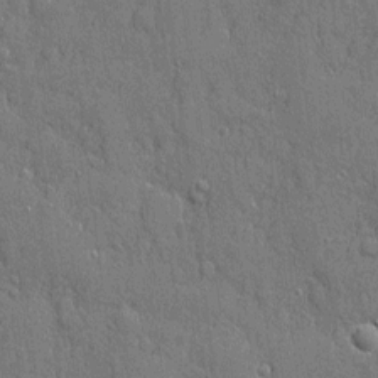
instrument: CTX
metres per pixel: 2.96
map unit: eHh
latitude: 5.5182
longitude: -75.4993
